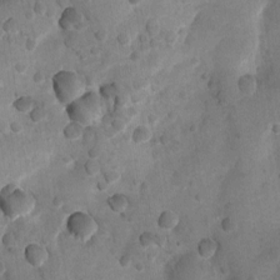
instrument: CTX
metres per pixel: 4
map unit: Ht
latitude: 4.0822
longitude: -29.5938
